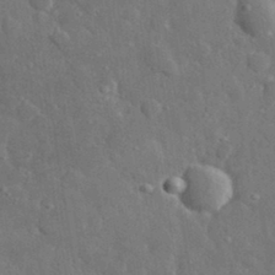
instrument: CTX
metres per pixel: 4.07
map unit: lHvf
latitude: 33.1403
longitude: -85.8772
